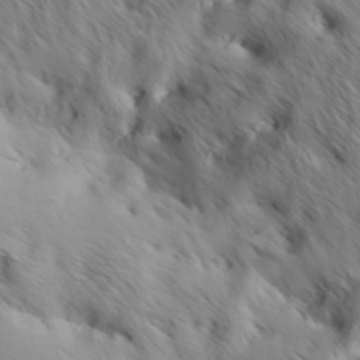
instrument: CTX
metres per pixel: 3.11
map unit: Hve
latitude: 32.1767
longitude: 148.9731
